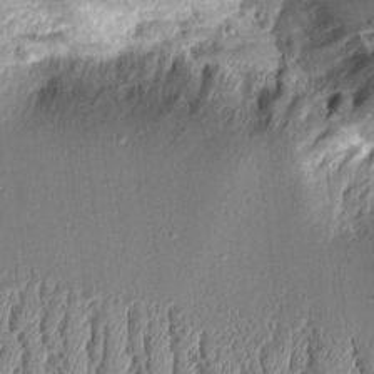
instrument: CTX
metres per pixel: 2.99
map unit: Aa
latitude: 9.6883
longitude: -129.0836
